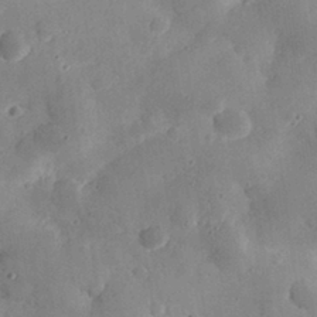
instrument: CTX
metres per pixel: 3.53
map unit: eHh
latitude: 29.3859
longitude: -73.7639
